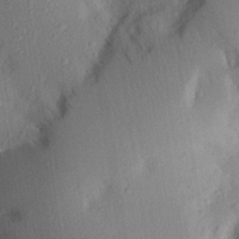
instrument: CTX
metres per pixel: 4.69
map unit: Aa
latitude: 26.4979
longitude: -146.5357
